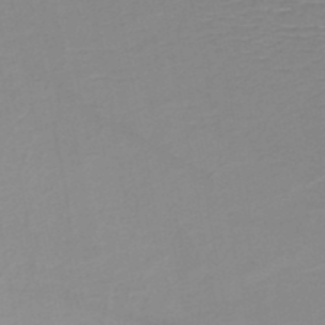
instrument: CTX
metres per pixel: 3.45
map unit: HNb
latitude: -48.5952
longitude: -45.0458
